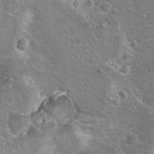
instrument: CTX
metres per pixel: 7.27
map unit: Hto
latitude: 8.6680
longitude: -31.6316
